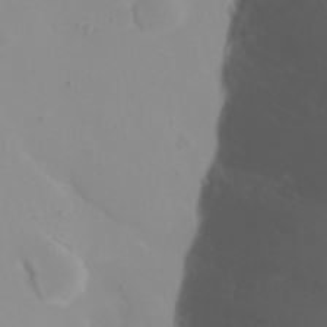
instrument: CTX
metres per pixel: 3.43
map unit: eHh
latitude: 21.8773
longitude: -64.4034
